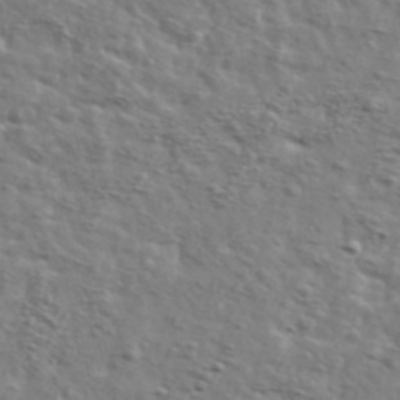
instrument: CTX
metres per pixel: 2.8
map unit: Ave
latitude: 41.7638
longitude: -108.2900
